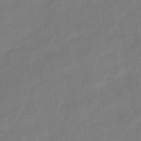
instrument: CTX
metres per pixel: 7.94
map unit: eHb
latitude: -36.9919
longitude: 79.4265
